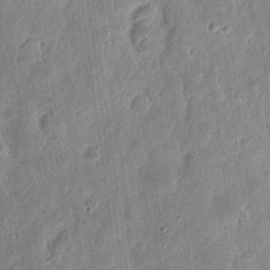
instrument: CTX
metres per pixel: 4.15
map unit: eHh
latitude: 12.3845
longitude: -73.6127
